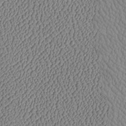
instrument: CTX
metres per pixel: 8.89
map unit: Htu
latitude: -6.6329
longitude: 155.9745
